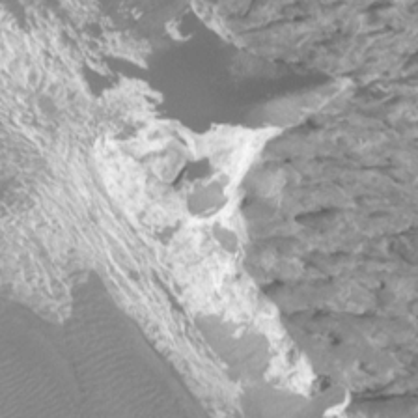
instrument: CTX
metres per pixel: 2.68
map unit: Htu
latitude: 2.9891
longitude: -20.6680
